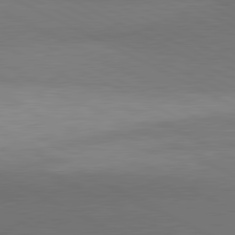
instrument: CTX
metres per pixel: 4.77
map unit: lApd
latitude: 80.9514
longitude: 139.7100
